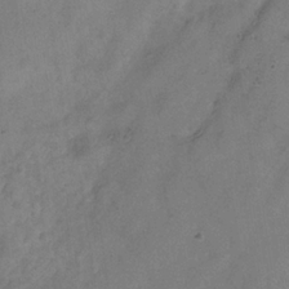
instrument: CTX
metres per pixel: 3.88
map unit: Hve
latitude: -34.0850
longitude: 90.0094
